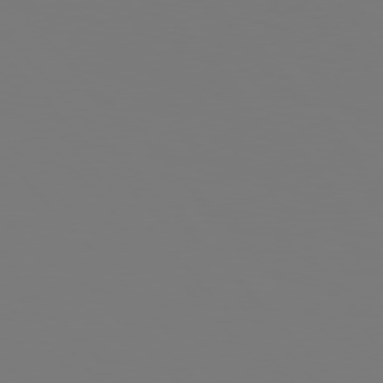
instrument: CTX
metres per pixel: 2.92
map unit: Hpe
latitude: 76.8380
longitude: -161.0458
